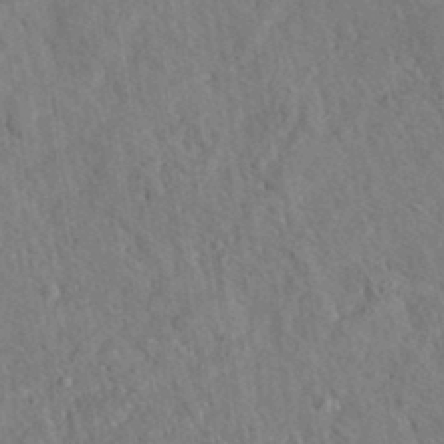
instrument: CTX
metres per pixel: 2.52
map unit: eAb
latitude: 34.7246
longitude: 110.4818
